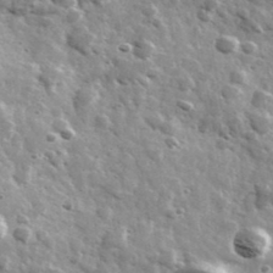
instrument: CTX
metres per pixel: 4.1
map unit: Ave
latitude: 38.2711
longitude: -108.1011
